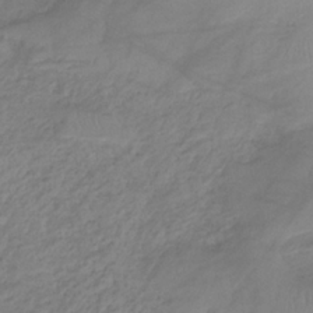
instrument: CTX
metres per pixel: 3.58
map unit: HNb
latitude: -32.8597
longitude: 63.8422
